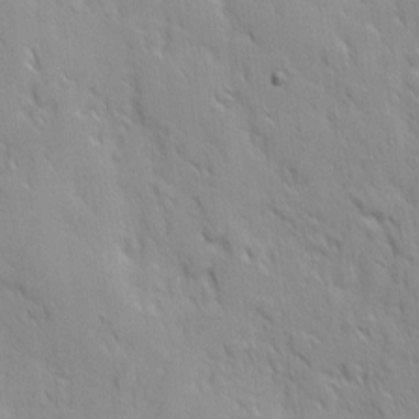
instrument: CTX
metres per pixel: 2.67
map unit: Ave
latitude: 9.7639
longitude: -103.6883
